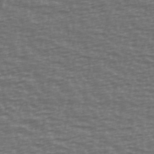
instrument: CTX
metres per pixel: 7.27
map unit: Ave
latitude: 39.2348
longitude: -113.8016
